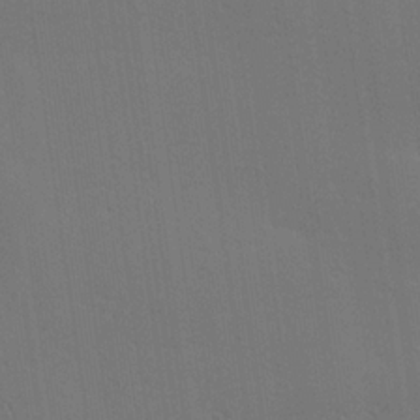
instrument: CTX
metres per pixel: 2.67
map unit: Hve
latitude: 26.2523
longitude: -91.6694
